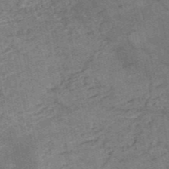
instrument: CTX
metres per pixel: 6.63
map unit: HNb
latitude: -53.6721
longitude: -46.6302
